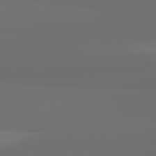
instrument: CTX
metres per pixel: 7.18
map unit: lApd
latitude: 82.1011
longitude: 163.9745
